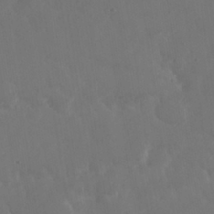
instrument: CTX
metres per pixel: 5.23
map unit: Nhu
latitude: 25.6504
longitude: -57.2159
